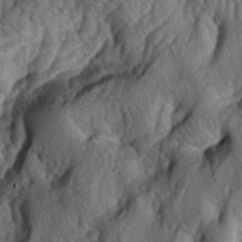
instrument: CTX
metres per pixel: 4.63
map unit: lAa
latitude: -5.8044
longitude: -124.5735
